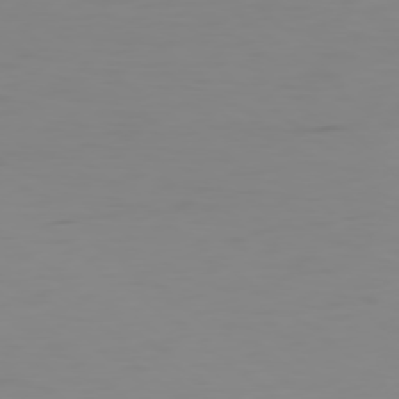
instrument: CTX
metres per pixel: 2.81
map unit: Ap
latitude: -78.9730
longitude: -70.5546
